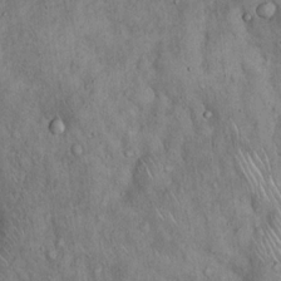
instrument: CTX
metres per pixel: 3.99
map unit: Hto
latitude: 15.6505
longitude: -60.2711
